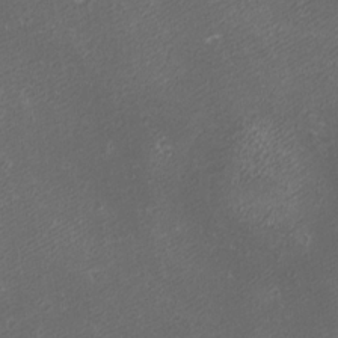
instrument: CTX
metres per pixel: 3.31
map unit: eHh
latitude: -1.2943
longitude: -78.5735
